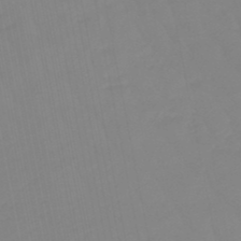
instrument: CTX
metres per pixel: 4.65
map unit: eHb
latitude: -48.6141
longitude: 85.4265
